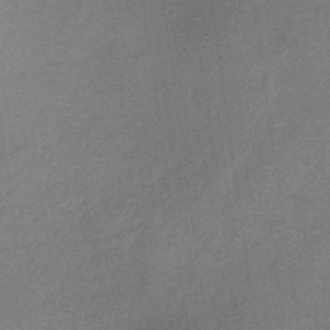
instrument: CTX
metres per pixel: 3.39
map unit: lHb
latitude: -34.5574
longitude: 69.4832
